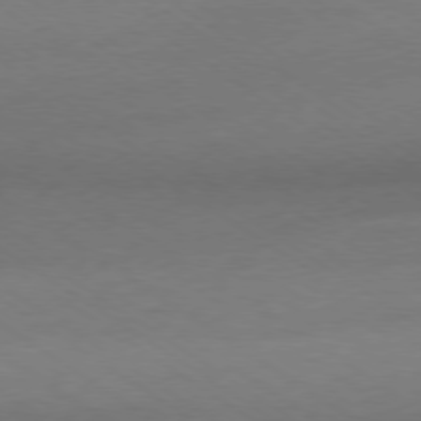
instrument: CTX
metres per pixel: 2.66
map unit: Ap
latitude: -79.0297
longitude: -94.4790
